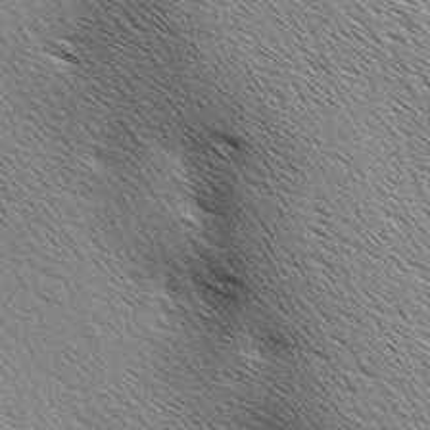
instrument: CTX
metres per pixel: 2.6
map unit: Ave
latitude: 9.9906
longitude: -107.3482
